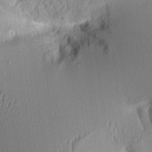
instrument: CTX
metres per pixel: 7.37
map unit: Aa
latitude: 9.8961
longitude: -128.2144
